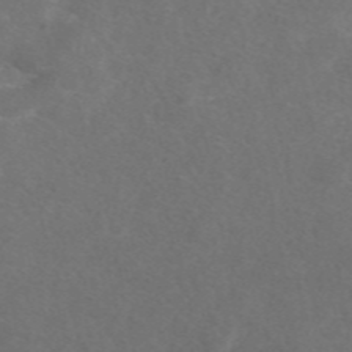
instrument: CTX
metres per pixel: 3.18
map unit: eAb
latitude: 47.8773
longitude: 117.1431
